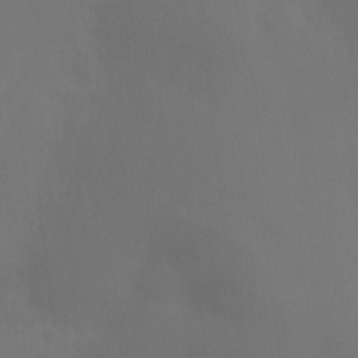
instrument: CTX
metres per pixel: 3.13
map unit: Ht
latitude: -10.3306
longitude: -46.4601
